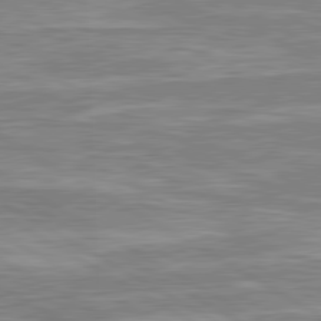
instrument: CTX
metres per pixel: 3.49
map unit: lApd
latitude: 80.6490
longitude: -172.4978
